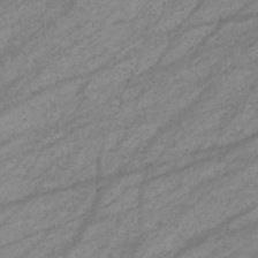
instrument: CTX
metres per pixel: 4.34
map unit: eHb
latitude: -33.2754
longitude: 70.7085
